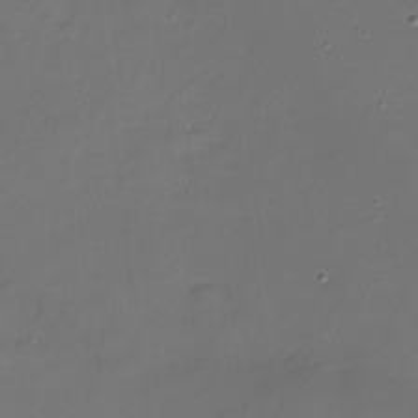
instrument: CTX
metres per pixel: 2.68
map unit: Nhu
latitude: -27.8611
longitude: -58.6302
